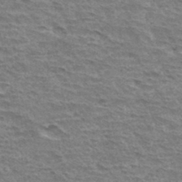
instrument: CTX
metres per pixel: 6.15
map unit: Hto
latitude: 33.9150
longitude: -45.1970
